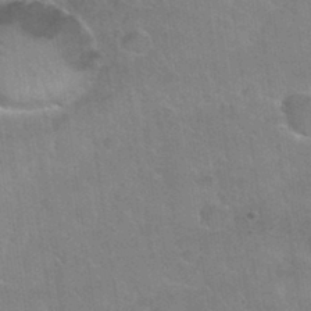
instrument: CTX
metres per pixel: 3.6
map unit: Nhu
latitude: 31.7261
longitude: -51.7071
